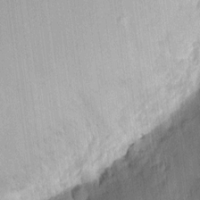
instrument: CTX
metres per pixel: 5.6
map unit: eHh
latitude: 7.1403
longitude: -73.6505
